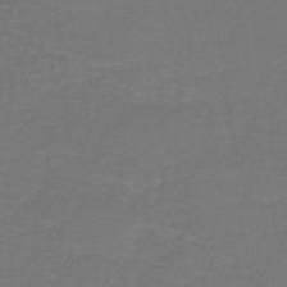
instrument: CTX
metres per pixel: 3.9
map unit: lHb
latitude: -43.3887
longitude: 56.5385
